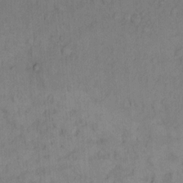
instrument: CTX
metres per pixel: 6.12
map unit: Hto
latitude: 12.1011
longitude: -56.9324
